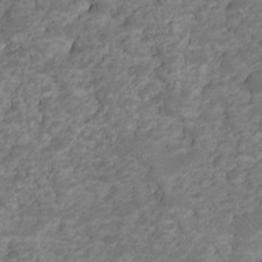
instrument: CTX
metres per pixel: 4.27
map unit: HNhu
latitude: -21.4454
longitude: 85.3320
